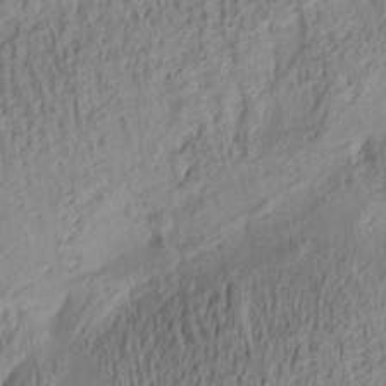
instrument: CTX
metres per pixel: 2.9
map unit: lAa
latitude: 4.8191
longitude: -115.9717
